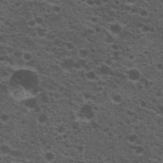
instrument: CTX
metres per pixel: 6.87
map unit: Hto
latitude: 19.9528
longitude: -36.7246
